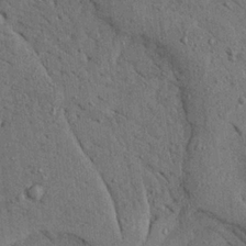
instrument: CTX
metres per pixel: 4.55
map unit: Ave
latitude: 23.8583
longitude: -133.5938
